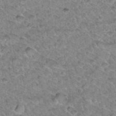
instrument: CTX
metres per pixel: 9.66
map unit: Hto
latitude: 34.7246
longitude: -48.1956
